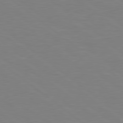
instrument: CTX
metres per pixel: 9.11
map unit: Hpe
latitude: 78.8569
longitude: -148.5357
